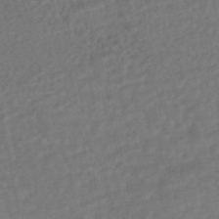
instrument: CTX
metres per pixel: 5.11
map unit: HNhu
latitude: -46.6707
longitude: 96.1795
